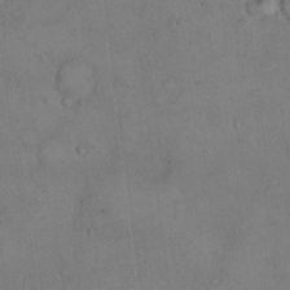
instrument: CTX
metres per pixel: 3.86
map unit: Hto
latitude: 15.0648
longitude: -60.1578
